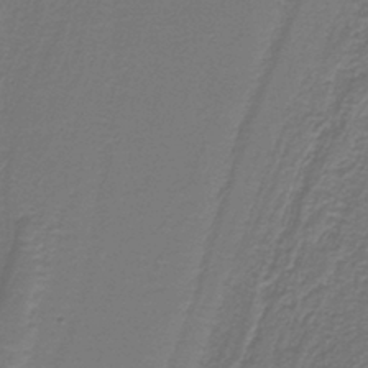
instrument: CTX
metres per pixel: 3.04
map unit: lHb
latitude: -39.2187
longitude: 55.4266
